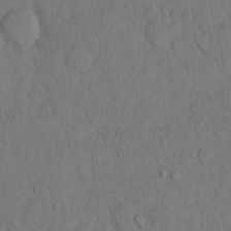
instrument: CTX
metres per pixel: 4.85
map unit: Hto
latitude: 13.2159
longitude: -56.6490
